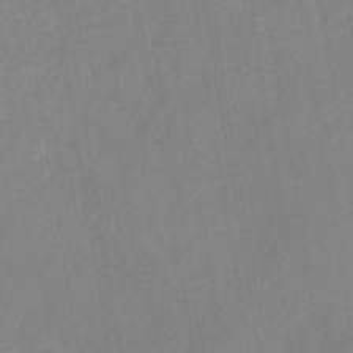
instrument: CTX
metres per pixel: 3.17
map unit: eHh
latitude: -42.2928
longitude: -32.2900
